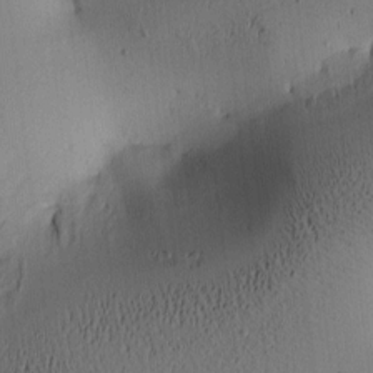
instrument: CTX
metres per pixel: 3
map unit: lAa
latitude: 5.8961
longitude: -113.9150
